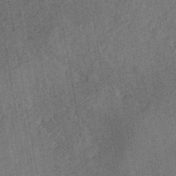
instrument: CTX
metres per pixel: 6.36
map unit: HNb
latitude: -44.1795
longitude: -37.8961
